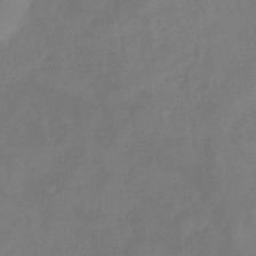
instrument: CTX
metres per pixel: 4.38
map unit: eHb
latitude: -34.2362
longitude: 75.0109
